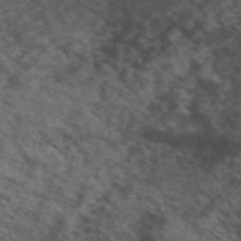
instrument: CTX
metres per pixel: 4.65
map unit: ANa
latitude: 49.0269
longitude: -73.5372
